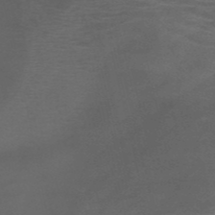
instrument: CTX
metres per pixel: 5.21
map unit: HNb
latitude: -50.8786
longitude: -42.0255
